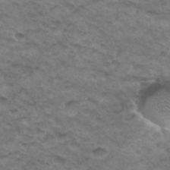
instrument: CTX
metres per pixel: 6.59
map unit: Hto
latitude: 33.9528
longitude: -48.3278
